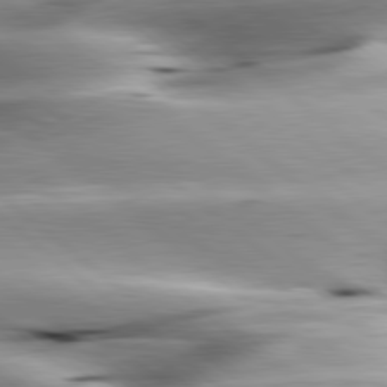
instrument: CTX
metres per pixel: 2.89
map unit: lApd
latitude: 80.1011
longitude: -143.6127
